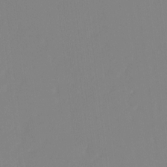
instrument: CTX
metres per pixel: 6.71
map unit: Ht
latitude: -14.1039
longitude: -51.7449
